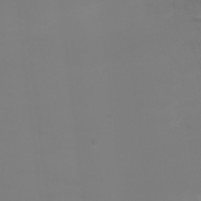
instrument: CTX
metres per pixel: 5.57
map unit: Ht
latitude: -0.6708
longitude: -38.7435
